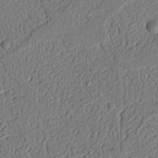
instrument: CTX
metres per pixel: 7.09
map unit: Nhu
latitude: 19.6127
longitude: -78.1956
